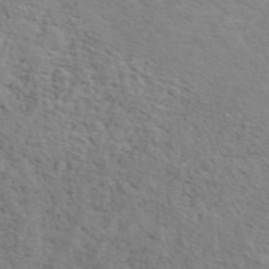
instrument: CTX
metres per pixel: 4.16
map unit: ANa
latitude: 44.0255
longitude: 21.4832
